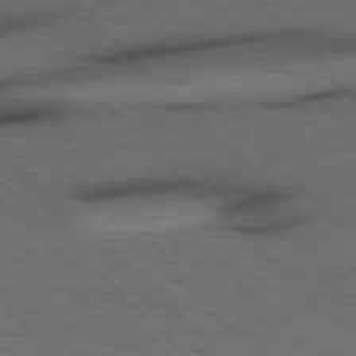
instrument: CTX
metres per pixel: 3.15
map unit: Hpe
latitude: 76.8758
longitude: -155.4237
